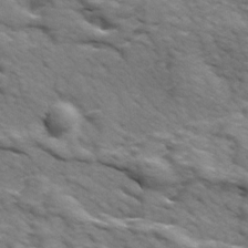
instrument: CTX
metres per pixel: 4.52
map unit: Ave
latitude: 18.0444
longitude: -132.3089
